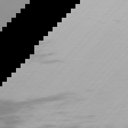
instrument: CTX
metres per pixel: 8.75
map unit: Hpe
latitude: 76.9702
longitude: -138.4601
